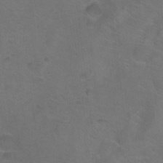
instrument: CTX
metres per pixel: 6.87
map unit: Hto
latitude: -9.8044
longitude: -36.6302
